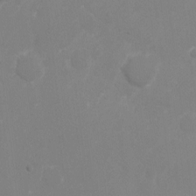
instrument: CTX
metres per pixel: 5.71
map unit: Ht
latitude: -5.8044
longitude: -25.2537
